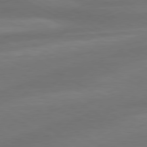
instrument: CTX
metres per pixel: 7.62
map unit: lApd
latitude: 79.1403
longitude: -115.2914
